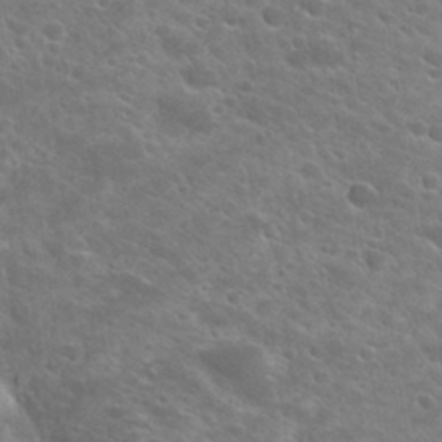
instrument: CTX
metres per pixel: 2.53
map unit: Hto
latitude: 26.1767
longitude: -41.5371
